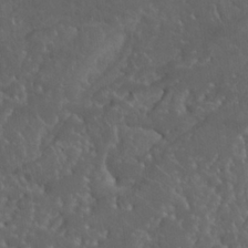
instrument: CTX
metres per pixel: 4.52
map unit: Nhu
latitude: 24.6112
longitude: -62.1200
